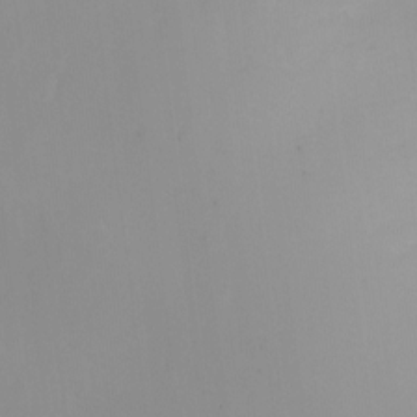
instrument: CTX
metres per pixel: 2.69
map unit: Ht
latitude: -6.4251
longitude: -20.2712
